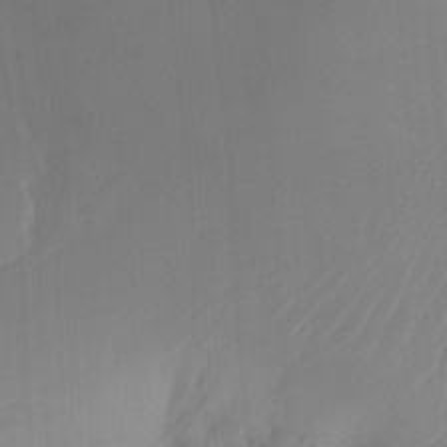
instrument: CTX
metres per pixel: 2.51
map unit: Ht
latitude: -15.6155
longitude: -46.2334
